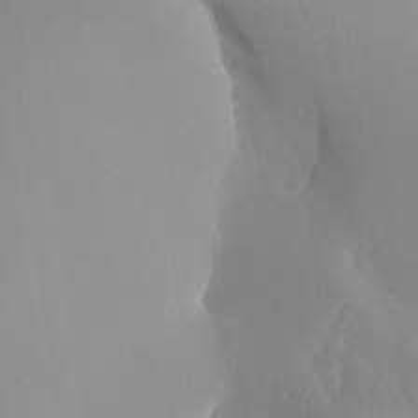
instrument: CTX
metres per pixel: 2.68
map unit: Aa
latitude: 23.3671
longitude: -127.0459
